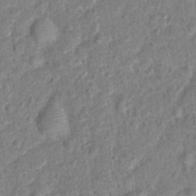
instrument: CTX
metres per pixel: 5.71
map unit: Hto
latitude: 14.6491
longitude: -38.6112
